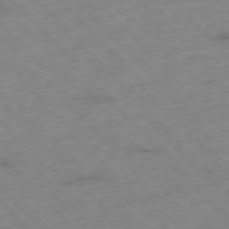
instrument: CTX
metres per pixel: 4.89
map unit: Hpe
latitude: -76.5385
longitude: -17.0458
